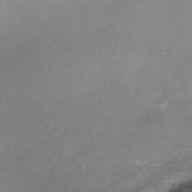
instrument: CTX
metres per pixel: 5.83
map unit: Ht
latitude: 3.6505
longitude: -29.3670
